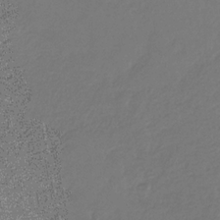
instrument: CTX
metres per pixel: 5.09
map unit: eHb
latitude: -30.2361
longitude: 67.6344
